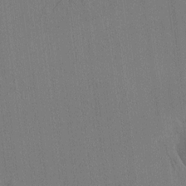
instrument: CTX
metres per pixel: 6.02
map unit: HNhu
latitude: 7.3671
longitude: 15.9745
